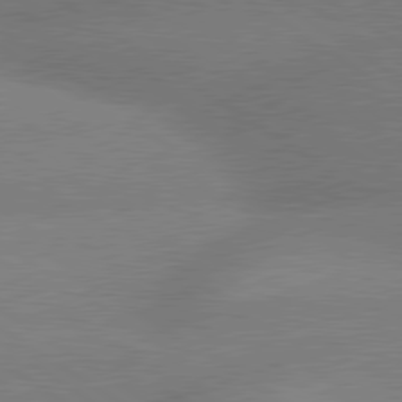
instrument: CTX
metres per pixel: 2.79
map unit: lApd
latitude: 80.1011
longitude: -148.2523
